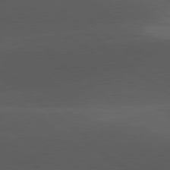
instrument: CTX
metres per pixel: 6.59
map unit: lApd
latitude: 78.1200
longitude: -54.8758
